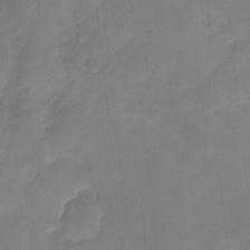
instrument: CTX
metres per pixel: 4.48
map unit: HNhu
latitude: -26.9163
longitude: 74.6708
